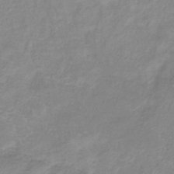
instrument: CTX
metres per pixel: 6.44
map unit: eHb
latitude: -36.4251
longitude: 73.5021
